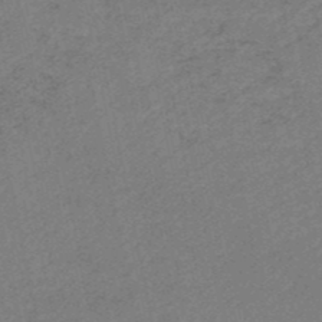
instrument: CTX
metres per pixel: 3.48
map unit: HNb
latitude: -48.9353
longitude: 59.3509
